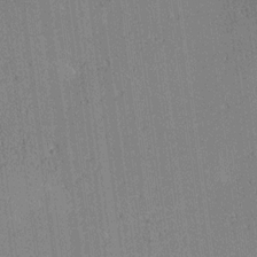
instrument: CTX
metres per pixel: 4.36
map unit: lAa
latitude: 12.6302
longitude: -107.5182
